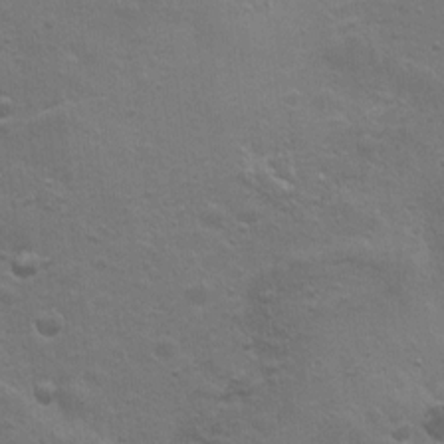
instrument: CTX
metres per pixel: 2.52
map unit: Ht
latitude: 1.0836
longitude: -44.6490
